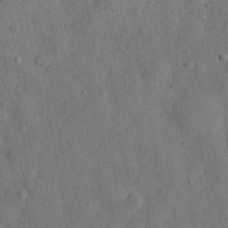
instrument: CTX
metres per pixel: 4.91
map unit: eHh
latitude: 29.4237
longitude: -76.1577
